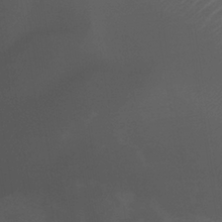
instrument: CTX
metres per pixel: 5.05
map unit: lHb
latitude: -35.1431
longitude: 67.5021
